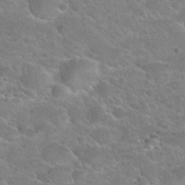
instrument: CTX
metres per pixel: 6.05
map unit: Hto
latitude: 24.5356
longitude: -50.1200
